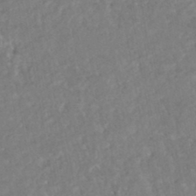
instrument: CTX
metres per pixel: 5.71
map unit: HNhu
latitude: -46.4818
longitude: 96.7841
